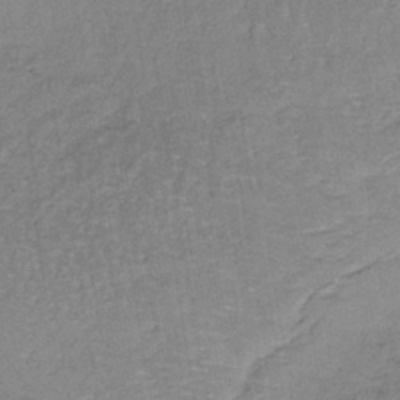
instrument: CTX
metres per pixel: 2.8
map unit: lHb
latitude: -38.9542
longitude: 61.3888
